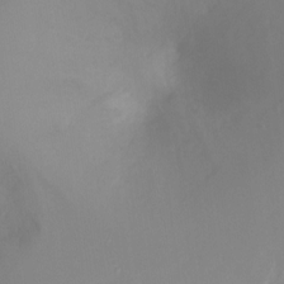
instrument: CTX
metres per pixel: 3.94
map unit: Ht
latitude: -16.2173
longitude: -43.2537
